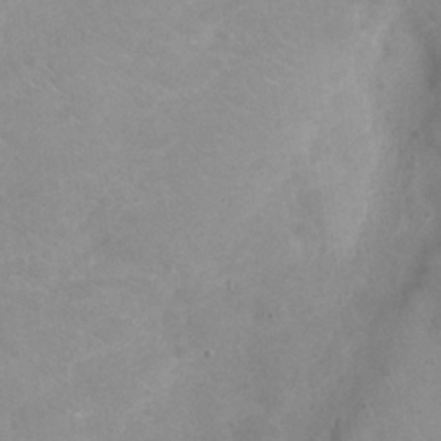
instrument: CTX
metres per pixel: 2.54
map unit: Nhu
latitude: 24.5545
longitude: -52.3279
